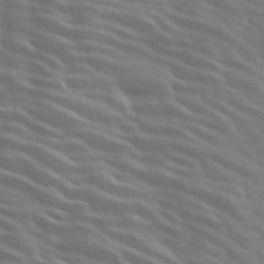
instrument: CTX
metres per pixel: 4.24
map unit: ANa
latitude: 43.1025
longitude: 48.1795
